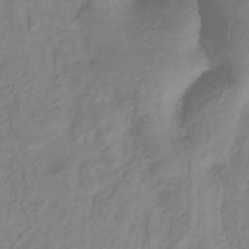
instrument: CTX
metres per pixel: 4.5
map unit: HNhu
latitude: -28.9353
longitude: 67.0864
